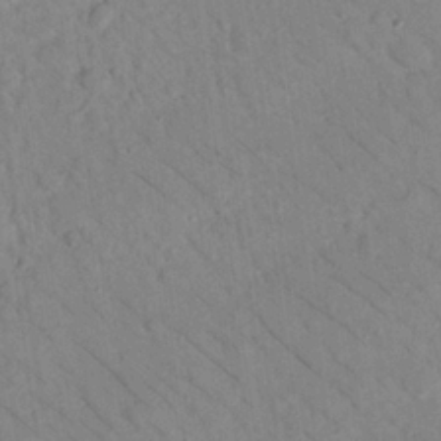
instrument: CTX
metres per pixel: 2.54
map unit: Nhu
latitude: 24.1577
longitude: -73.9528
